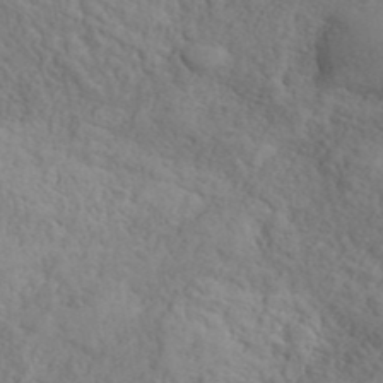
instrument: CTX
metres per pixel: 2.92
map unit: ANa
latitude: 41.5938
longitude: 52.8408
